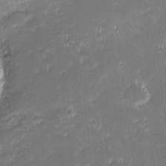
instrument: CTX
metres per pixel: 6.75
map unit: eHh
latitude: -2.6140
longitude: -85.6694
